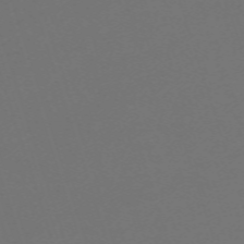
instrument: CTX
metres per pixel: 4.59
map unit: eHh
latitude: -63.6155
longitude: 51.5777
